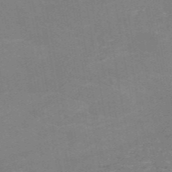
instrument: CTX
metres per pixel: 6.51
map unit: HNb
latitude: -54.5196
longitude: -48.4223
